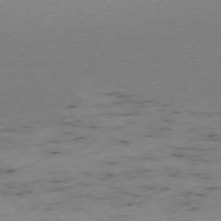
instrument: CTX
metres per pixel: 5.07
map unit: Ap
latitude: -76.2550
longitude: -60.4034
